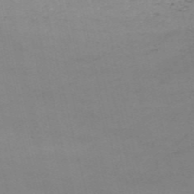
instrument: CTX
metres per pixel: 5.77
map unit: HNb
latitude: -54.8030
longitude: -37.1970
